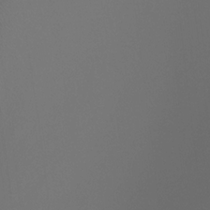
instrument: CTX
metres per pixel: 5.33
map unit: Htu
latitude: -11.4454
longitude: -71.4615
